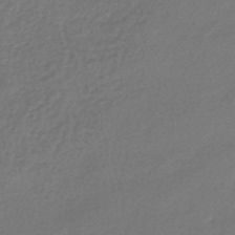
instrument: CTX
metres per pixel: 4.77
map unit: lHb
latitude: -45.8800
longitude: 62.9919
